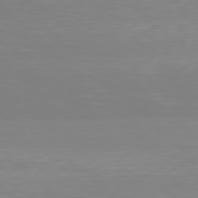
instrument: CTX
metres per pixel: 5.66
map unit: Hpe
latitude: 78.0444
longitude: -132.3089
